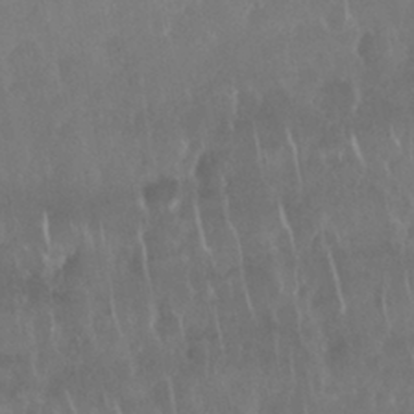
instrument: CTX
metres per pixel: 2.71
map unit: Nhu
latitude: 28.9891
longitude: -63.7261
